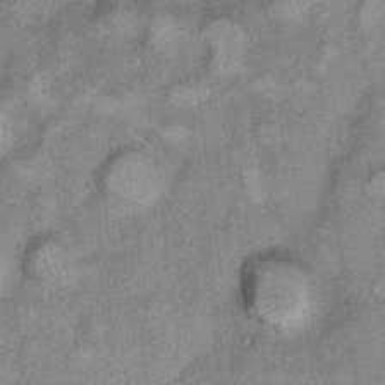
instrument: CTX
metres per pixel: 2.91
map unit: Ht
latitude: 8.0255
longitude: -37.4237
